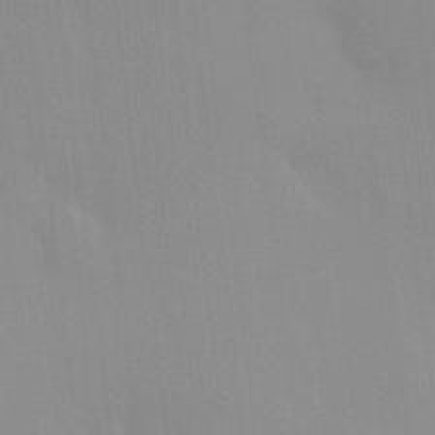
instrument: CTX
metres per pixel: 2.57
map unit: HNhu
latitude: 7.2726
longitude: -1.5560
